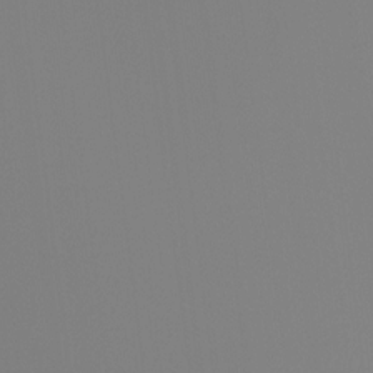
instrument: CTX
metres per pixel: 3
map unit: Ht
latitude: -16.2362
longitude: -47.8962
